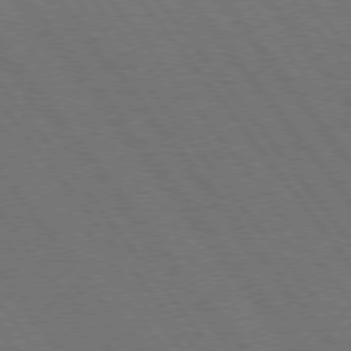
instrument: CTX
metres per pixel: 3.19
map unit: Hpe
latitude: 75.4804
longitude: -137.5560
